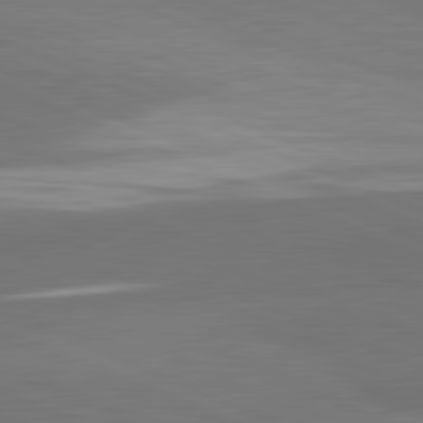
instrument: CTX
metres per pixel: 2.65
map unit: lApd
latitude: 82.0255
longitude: 156.1039
